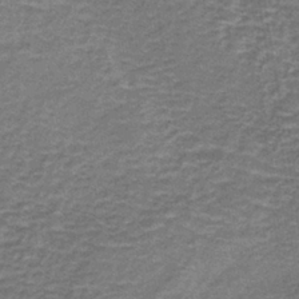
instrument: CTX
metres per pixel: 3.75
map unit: lHb
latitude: -39.0298
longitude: 59.7666
